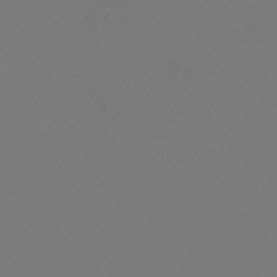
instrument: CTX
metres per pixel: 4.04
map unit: lHb
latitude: -46.3495
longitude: 74.4251
